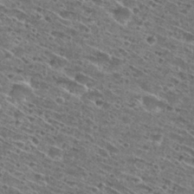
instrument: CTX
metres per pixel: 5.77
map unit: Hto
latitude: 29.1214
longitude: -45.5371
